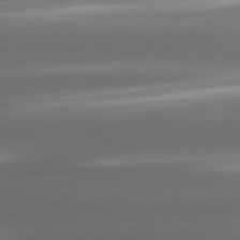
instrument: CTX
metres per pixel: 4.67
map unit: lApd
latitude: 80.8002
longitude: -141.9339
